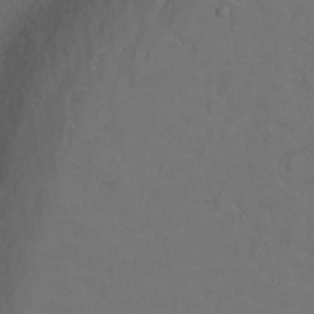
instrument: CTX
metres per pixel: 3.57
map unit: Ht
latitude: 1.8772
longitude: -33.2915
